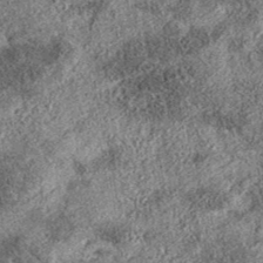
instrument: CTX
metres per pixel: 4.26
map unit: eAb
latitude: 37.0458
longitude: 106.9353
